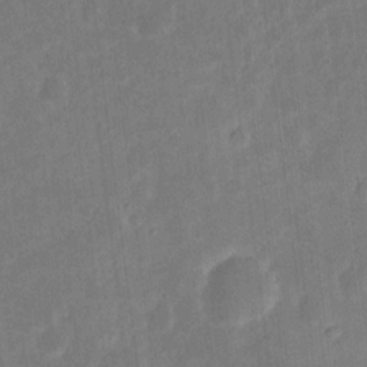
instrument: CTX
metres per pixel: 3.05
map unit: eHh
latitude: 7.1970
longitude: -70.3845
